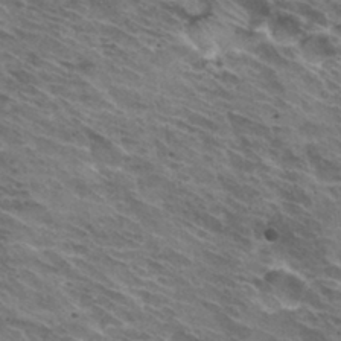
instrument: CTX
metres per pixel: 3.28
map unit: Hto
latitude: 31.8017
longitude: -44.4790
